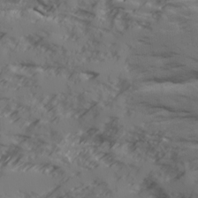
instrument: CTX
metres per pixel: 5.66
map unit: Ave
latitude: 18.1389
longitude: -129.1781
